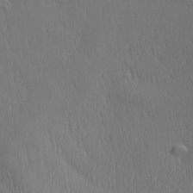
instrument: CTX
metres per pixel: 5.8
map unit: Aa
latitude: 27.6883
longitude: -138.3656
